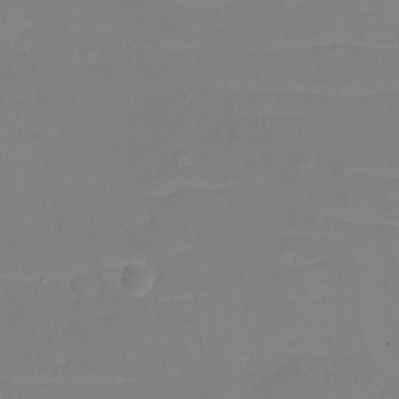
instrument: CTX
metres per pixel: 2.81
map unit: eHh
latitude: -3.7477
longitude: -75.8583
